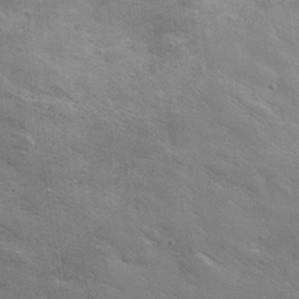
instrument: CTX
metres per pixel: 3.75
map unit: lHvf
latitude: 36.5735
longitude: -91.7072
